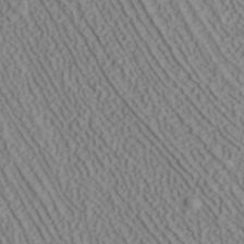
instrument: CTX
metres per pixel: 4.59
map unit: ANa
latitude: 40.5545
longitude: 34.0094
